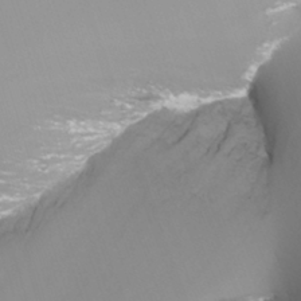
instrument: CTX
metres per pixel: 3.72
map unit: Nhu
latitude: -7.7099
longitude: -76.7246
